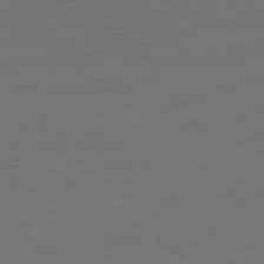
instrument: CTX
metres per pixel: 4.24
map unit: Ap
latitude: -79.5021
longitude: -53.7261
